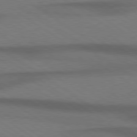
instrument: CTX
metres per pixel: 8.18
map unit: Hpe
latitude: 79.1026
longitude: -123.4237
